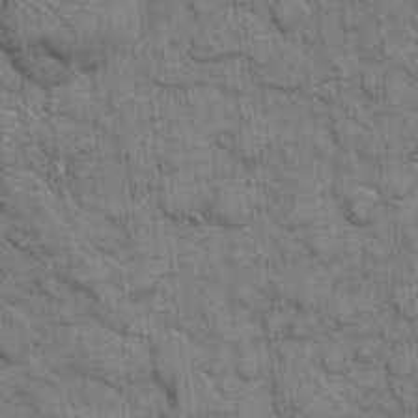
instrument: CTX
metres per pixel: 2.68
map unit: eHh
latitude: 7.2726
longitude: -64.0255
